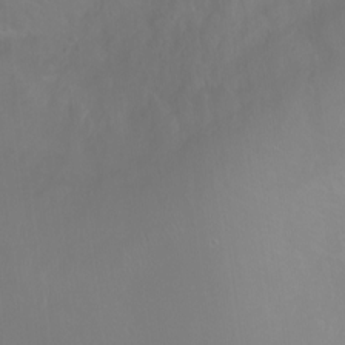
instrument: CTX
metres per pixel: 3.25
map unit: Ht
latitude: -1.1998
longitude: -45.9717
